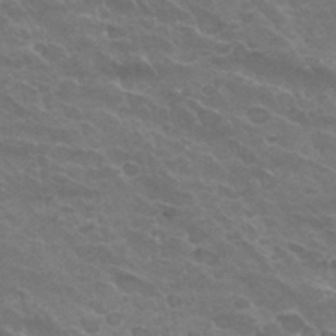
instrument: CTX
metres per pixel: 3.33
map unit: Hto
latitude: 32.5924
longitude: -46.6491
